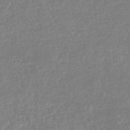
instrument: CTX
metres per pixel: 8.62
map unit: eHb
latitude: -35.1809
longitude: 77.0675
